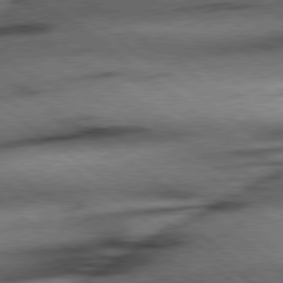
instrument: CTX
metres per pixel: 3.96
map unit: Hpe
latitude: 78.5735
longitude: -155.1403
